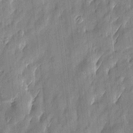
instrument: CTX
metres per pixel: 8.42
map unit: Htu
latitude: -6.5196
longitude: 175.3320
